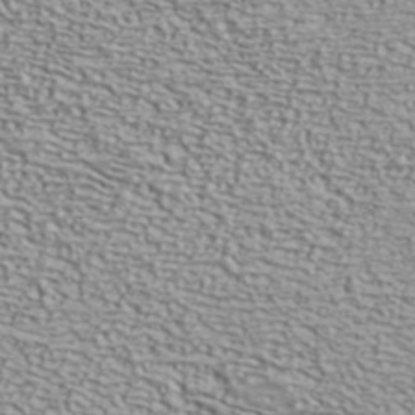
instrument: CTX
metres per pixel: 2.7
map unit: ANa
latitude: 41.3103
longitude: 29.1053
